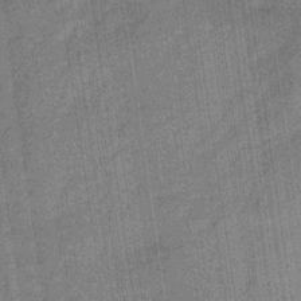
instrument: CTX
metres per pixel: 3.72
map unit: lHb
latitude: -33.8045
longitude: 65.6722
